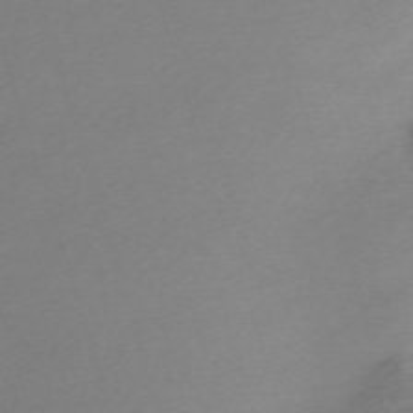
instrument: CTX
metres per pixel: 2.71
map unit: eHh
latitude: -62.5951
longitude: 53.0864
